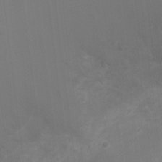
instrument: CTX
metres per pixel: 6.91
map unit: Ht
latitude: 1.4237
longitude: -20.0822
